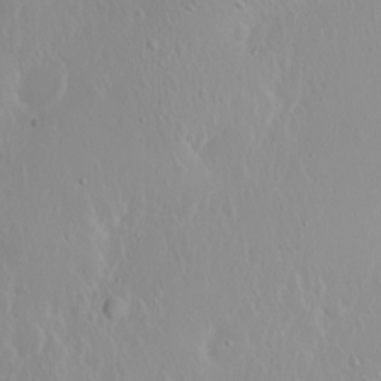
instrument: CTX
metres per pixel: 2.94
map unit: Ht
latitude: -1.5022
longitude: -61.2537
